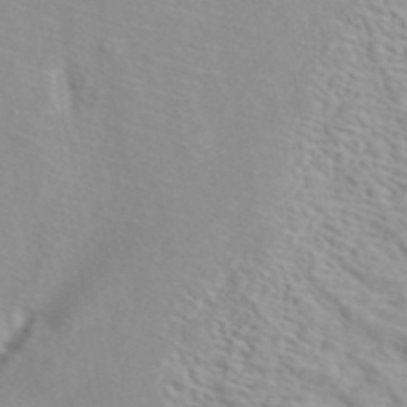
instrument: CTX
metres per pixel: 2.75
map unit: ANa
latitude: 40.5167
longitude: 28.5196
